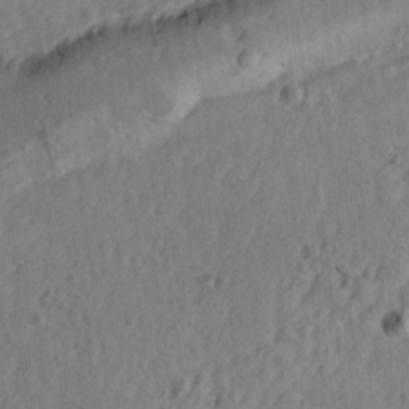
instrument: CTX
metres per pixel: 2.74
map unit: Ave
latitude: 15.5372
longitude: -105.2159
